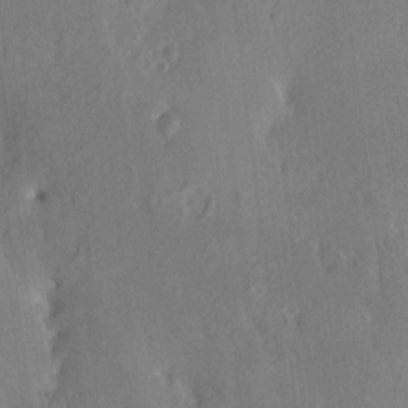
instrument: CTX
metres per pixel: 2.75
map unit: HNhu
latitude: 6.3656
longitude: 3.4832
